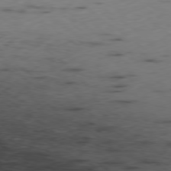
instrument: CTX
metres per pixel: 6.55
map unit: Ap
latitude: -79.1431
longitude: -63.1970
